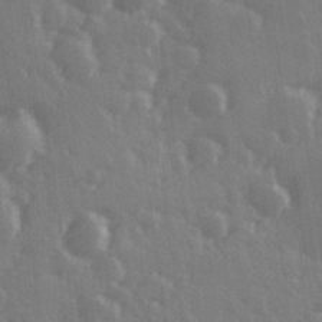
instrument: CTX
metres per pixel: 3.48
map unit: Hve
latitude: 27.4804
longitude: 146.7274
